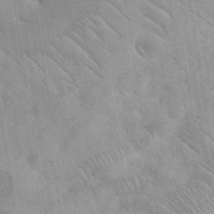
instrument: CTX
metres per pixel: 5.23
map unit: eHh
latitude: 35.1403
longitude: -68.4034
